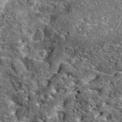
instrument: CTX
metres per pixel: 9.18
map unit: eAb
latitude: 38.7813
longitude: 110.3684
